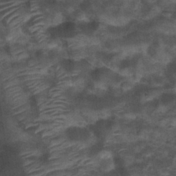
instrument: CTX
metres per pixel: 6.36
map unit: Nhu
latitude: 31.8773
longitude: -53.4805
